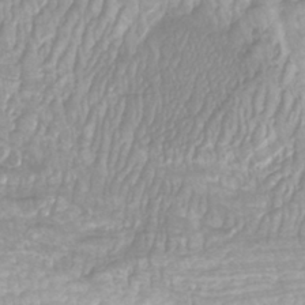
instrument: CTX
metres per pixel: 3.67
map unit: Htu
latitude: -8.8219
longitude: -74.3656
